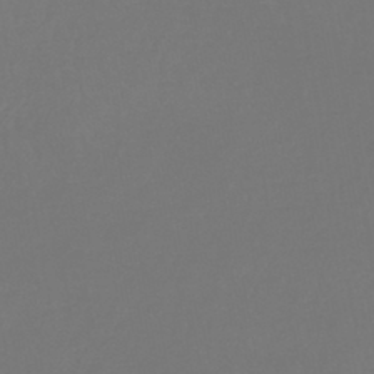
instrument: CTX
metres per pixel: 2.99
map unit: lHb
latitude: -42.0472
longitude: 65.4077
